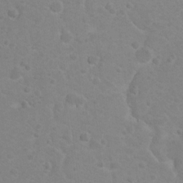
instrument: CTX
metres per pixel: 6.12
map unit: Nhu
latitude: 9.3860
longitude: -22.4223
